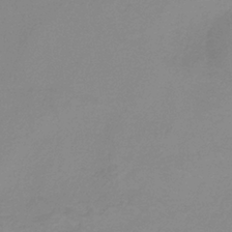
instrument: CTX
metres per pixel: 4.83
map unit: HNb
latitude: -36.1605
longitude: 54.9920
